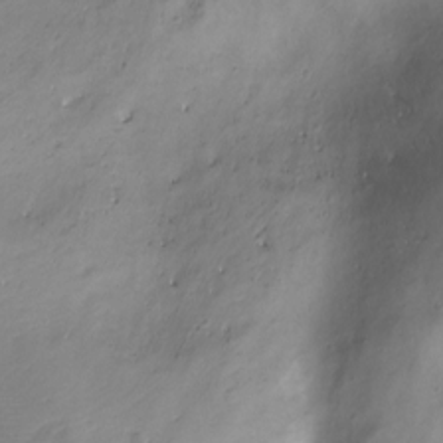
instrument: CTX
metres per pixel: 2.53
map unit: Hto
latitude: -11.7667
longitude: -39.8205
